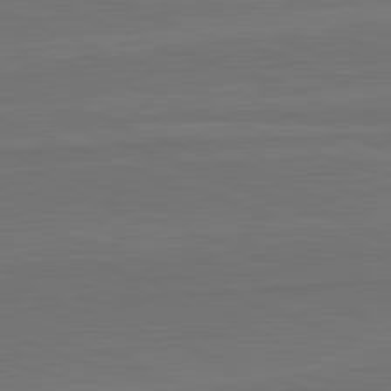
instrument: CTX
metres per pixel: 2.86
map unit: lApd
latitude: 82.6490
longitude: 165.3321
